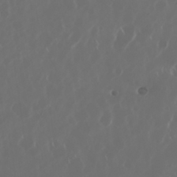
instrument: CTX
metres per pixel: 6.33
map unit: Nhu
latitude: 30.3468
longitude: -59.9339
